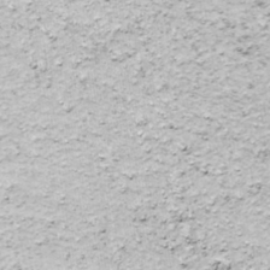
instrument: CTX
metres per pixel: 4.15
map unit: ANa
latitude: -40.5007
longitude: 102.9542
